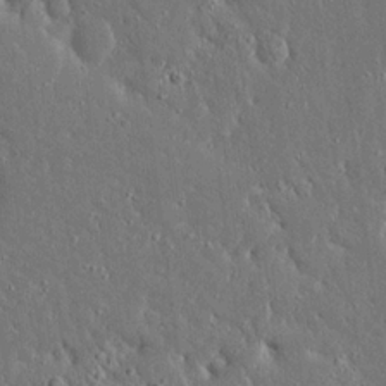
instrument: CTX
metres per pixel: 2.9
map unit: Ave
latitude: 17.3482
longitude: -140.0255
